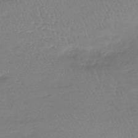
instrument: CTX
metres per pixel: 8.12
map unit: lHb
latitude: -40.8597
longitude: 68.6518
